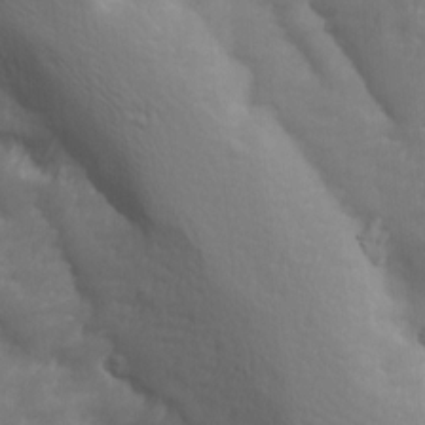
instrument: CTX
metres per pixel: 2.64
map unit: Ave
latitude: 14.0444
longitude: -105.6127
